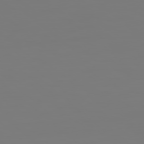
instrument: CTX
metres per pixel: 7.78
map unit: Hpe
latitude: 78.6302
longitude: 178.1039
